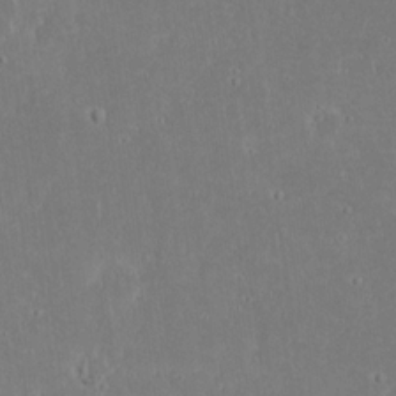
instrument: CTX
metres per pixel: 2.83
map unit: eHh
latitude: 18.4034
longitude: -72.6302
